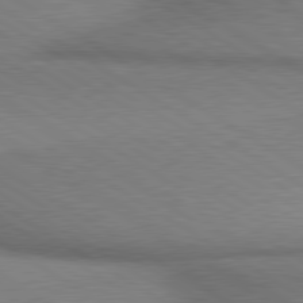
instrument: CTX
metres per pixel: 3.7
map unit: lApd
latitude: 80.0822
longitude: 164.4062
